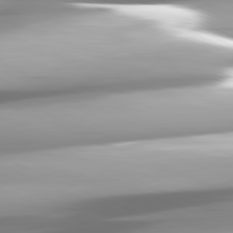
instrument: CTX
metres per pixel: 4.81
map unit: lApd
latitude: 81.7450
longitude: -147.4049
